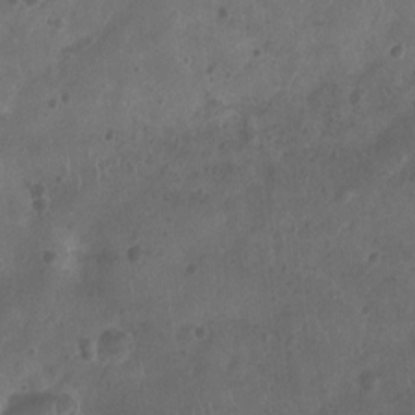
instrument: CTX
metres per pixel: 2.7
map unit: Nhu
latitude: -10.3684
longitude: -21.1592
